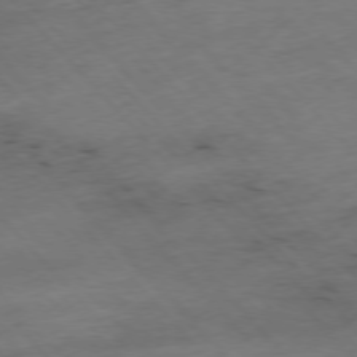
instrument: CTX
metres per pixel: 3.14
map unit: Hpe
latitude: -77.0297
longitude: -17.7261
